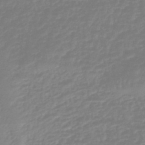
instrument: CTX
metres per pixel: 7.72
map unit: lHb
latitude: -45.6155
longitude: 72.4818
